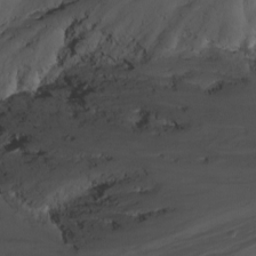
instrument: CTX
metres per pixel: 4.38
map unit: Nhu
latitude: -8.7463
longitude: -65.6505
